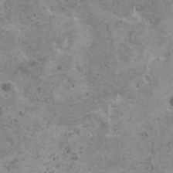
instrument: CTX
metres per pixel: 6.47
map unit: HNhu
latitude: -0.5763
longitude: 2.2928
